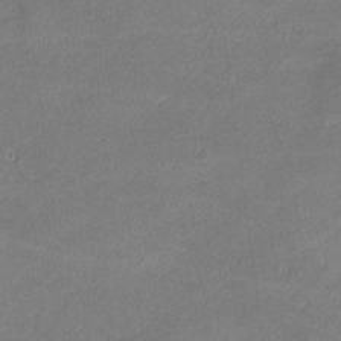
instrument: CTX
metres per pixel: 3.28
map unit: lHvf
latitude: -11.9556
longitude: -103.1403
